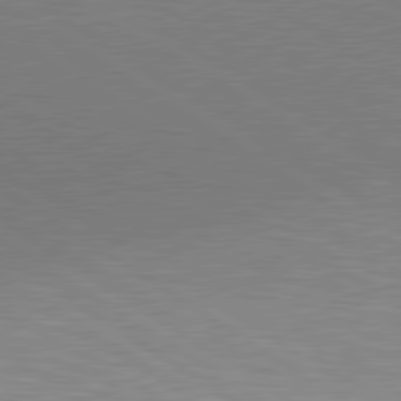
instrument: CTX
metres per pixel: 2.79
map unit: lApd
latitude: 80.1767
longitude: 129.5966
